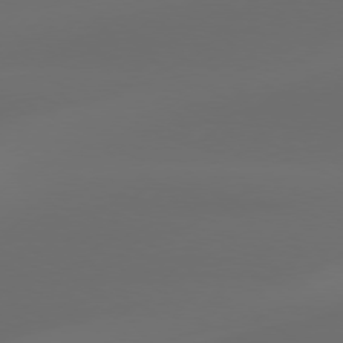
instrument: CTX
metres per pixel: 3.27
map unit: Hpe
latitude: 76.6490
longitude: -131.6694
